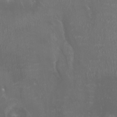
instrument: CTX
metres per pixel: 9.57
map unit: HNhu
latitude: -3.2753
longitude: -6.2900
